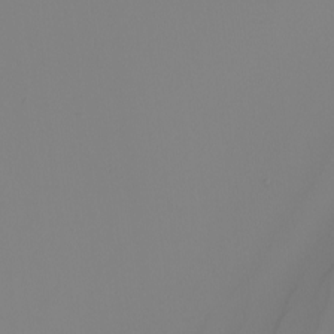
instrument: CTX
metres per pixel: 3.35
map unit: Nhu
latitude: -5.3509
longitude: -95.6505
